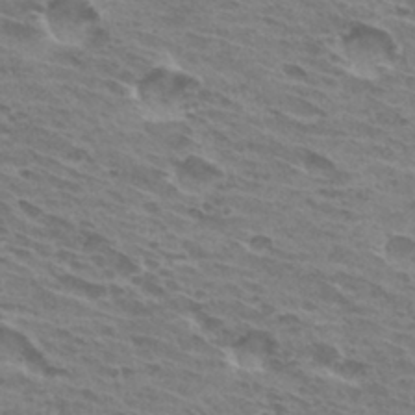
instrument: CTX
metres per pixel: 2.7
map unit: Hto
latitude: 31.7828
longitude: -40.8569
